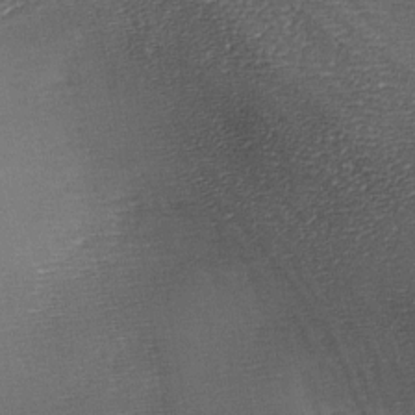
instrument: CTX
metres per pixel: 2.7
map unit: lAa
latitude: -7.9556
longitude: -125.6316
